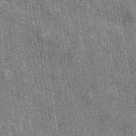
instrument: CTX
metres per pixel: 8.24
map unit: eAb
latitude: 39.3104
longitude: 107.2565
